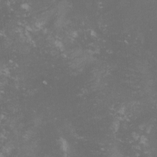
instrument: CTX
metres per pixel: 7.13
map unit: lHvf
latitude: -14.0661
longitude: -99.5560
